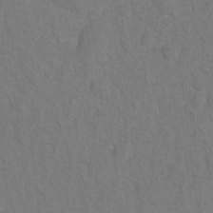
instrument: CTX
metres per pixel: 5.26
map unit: Hto
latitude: 7.4804
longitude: -37.4049
